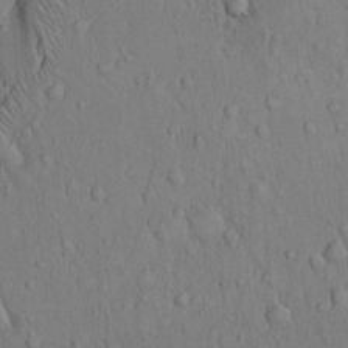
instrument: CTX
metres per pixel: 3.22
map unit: Hto
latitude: 10.6869
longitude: -60.7246
